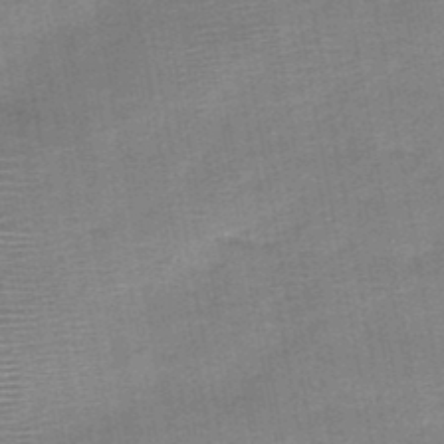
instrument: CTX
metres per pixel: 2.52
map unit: HNb
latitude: -48.3496
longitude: -42.7624
